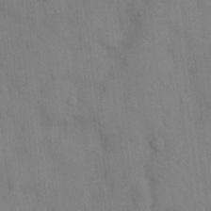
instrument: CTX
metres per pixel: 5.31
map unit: eHh
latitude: 12.7624
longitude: -62.4790
